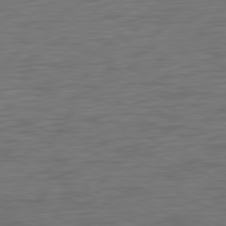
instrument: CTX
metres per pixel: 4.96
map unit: Ap
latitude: -77.1809
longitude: -74.5546
